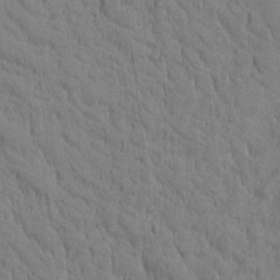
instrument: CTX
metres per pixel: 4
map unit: Htu
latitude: -2.9163
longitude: 172.7085
